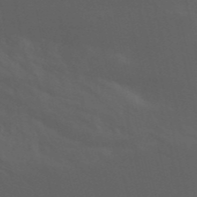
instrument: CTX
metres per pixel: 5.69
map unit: Nhu
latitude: 19.5182
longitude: -73.3671
